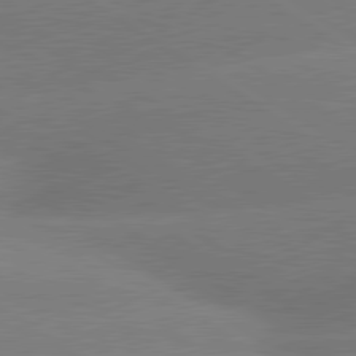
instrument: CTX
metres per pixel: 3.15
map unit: lApd
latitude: 80.1011
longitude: -148.3089
